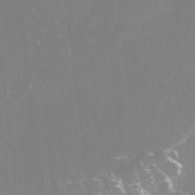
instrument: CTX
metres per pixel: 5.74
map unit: Htu
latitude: -14.3118
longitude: -49.0081
